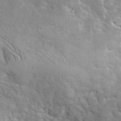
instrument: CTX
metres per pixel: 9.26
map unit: eHh
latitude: 36.4979
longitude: -67.0647
